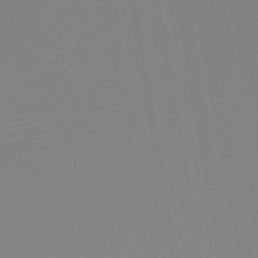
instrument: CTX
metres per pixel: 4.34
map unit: lHb
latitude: -44.9731
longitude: 55.4643
